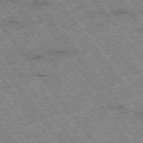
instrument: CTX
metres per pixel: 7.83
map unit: Hpe
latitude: -75.6533
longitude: -20.8569
